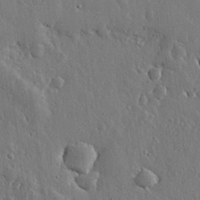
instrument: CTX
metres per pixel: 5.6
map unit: lHvf
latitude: 19.5371
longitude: -115.9906
